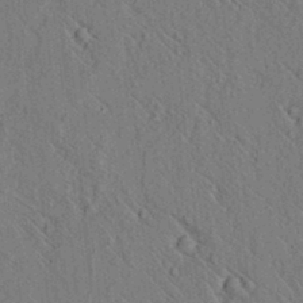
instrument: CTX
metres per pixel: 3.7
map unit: lAvf
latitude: 7.5938
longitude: 160.1228
